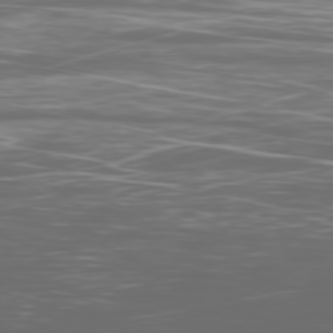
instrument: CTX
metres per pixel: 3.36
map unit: Ap
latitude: -79.1998
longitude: -75.2159
